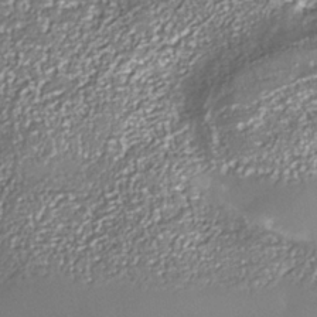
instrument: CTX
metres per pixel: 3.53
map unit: Nhe
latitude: -35.8611
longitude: -92.1389
